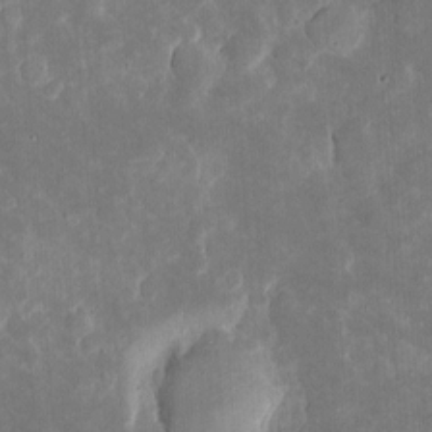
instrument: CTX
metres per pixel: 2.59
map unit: eHh
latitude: 5.2537
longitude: -70.3278
